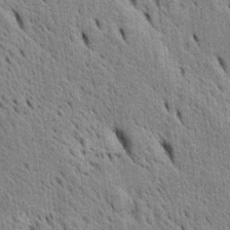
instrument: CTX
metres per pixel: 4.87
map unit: Htu
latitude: -4.2172
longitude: 152.3684
